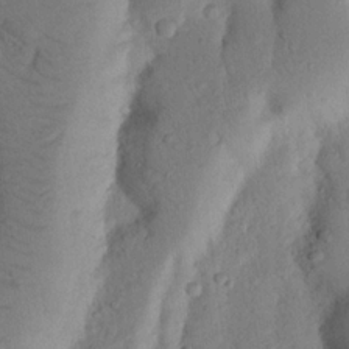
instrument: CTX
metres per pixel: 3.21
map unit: Nhu
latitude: 18.5734
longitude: -76.7057
